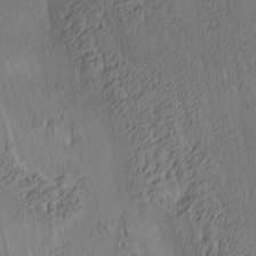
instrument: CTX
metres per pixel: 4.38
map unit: Ave
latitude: 3.9906
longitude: -114.1766
